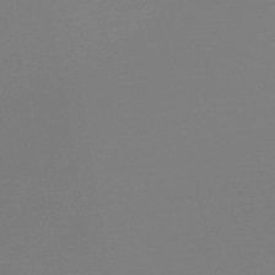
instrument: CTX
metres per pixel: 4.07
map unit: lHb
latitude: -46.0850
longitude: 59.1809
